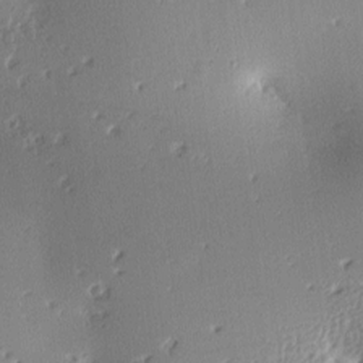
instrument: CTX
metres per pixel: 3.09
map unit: lAa
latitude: -10.7841
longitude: -124.9891
